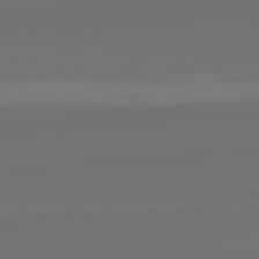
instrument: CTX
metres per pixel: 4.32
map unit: lApd
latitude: 82.3089
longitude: 155.6155
